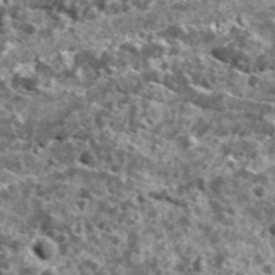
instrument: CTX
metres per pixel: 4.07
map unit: Ave
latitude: 18.2522
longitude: -134.9513
